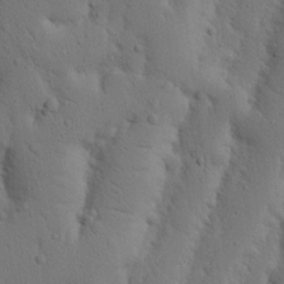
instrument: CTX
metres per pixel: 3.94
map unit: Nhu
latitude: 19.5938
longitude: -75.5560
